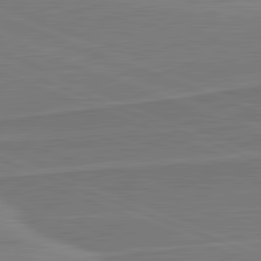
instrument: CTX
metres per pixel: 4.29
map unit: lApd
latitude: 82.1199
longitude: 140.8408
